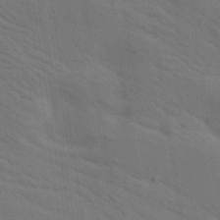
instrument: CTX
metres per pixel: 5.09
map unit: lAa
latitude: 19.6505
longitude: -139.1592
